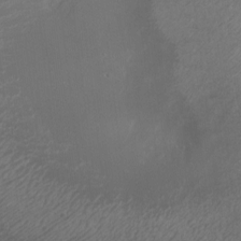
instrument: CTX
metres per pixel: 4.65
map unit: Nhu
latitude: -7.8800
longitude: -91.7639
